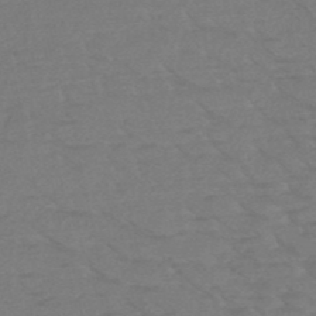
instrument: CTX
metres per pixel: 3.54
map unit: HNb
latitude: -50.0850
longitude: -47.2726
